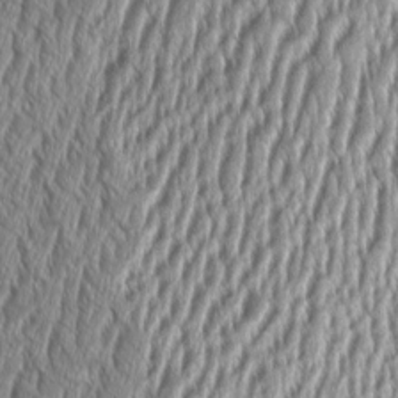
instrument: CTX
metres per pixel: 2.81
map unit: Aa
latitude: 8.8947
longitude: -129.2159
